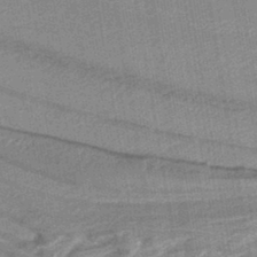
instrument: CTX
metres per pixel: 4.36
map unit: lHb
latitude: -39.0298
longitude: 55.5777
